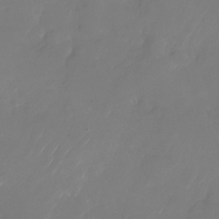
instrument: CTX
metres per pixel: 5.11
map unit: Nhu
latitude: -26.5195
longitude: -72.5168
